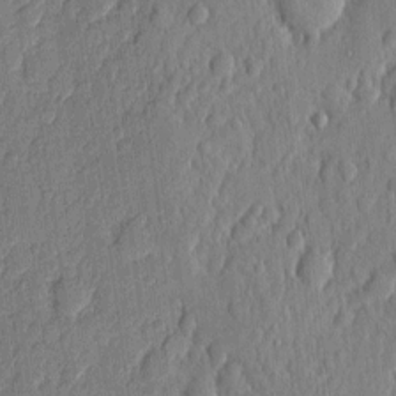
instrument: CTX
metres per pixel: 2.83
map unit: eHh
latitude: 6.4034
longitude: -73.7639
